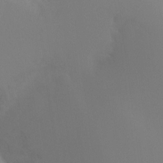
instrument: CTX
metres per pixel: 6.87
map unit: Ht
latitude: -15.8990
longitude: -47.7072
